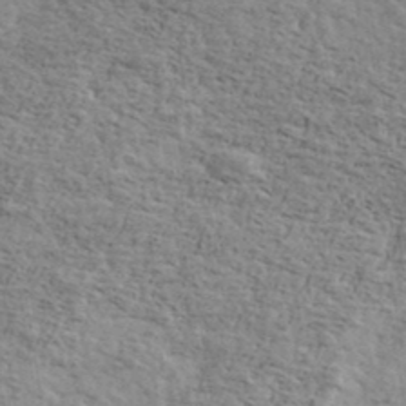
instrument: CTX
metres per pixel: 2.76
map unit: Ave
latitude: 39.6883
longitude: -109.8961
